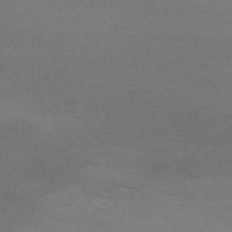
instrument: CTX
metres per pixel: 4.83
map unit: eHh
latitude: -62.4440
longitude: 48.5763
